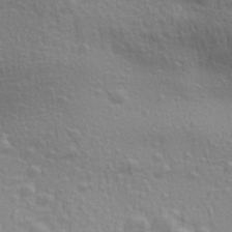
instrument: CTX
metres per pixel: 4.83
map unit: Aa
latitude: 29.8961
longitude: -139.4048
